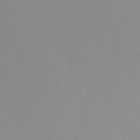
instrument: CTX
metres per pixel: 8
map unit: Ht
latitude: -16.2740
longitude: -50.3278
